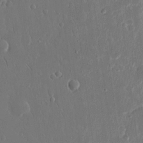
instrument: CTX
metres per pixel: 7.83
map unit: eHh
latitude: 15.4049
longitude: -69.7450
